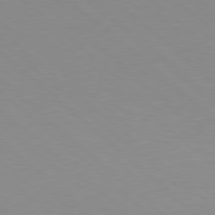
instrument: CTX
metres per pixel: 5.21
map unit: Hpe
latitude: 78.1200
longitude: -176.4034
